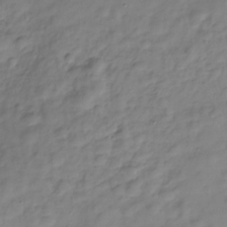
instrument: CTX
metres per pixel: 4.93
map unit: Hve
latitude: -29.2565
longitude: 93.7667
